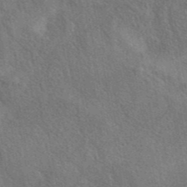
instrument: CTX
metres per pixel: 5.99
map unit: eAb
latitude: 42.5735
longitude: 110.3117
